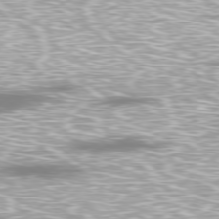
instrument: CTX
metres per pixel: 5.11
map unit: Ap
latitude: -79.8044
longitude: -61.4615
